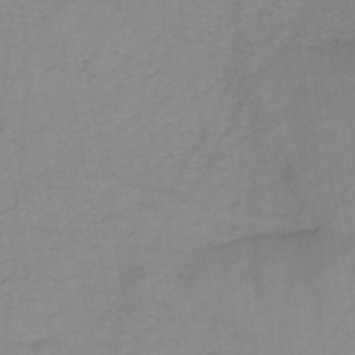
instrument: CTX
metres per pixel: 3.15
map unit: HNb
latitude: -46.2739
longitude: -38.4790
